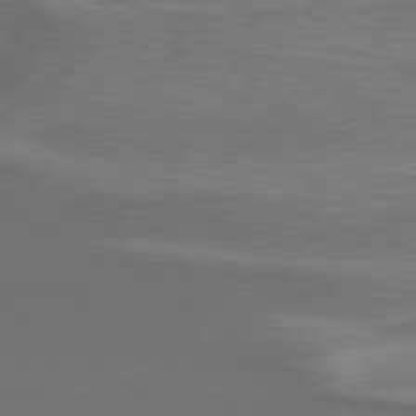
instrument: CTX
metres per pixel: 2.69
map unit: lApd
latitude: 79.6127
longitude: 177.8800
